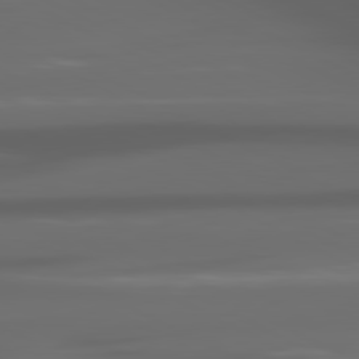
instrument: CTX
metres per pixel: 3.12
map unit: lApd
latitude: 80.4601
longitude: -140.9891
